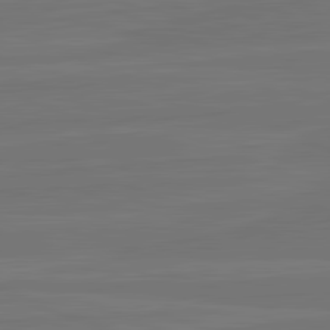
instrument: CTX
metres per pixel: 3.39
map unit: lApd
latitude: 82.2711
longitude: -179.6883
